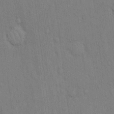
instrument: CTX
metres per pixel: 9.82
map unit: Hto
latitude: 13.2537
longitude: -61.1781
